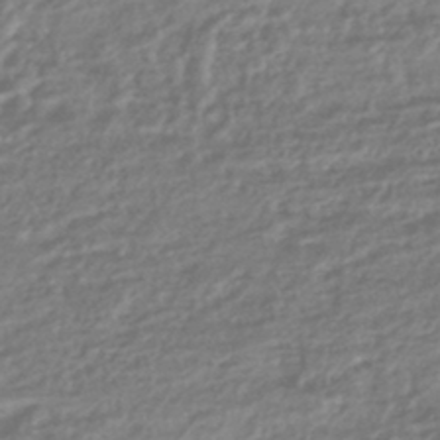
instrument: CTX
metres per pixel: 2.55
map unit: HNhu
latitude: -44.8975
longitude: 97.8800
